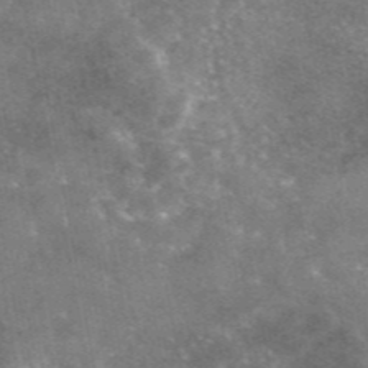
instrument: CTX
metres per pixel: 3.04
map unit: eAb
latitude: 45.7827
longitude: 123.5966
